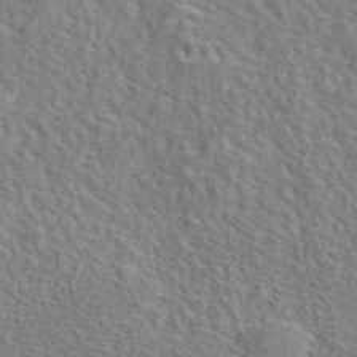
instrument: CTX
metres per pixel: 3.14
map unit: eAb
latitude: 43.6127
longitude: 113.7856
